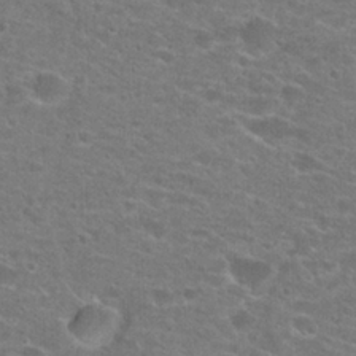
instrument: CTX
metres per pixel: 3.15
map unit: Hto
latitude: 22.4790
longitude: -43.6883
